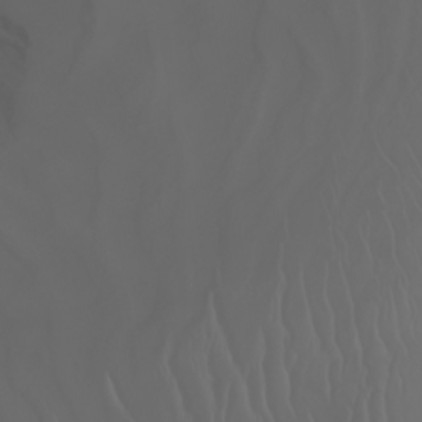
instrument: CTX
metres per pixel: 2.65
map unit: Nhu
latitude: -6.9919
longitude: -85.2537
